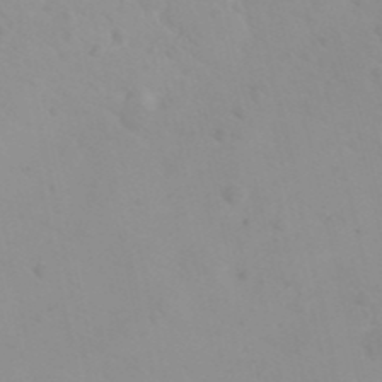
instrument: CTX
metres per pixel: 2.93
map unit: eHh
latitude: 25.0080
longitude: -66.4601
